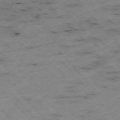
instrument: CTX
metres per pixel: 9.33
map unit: Ap
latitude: -76.2550
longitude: -60.6490
